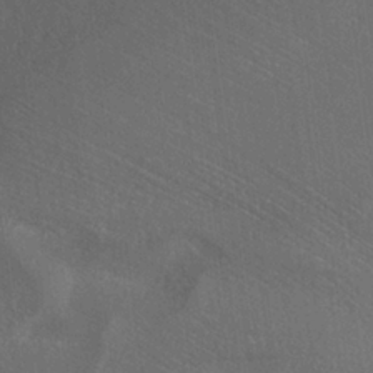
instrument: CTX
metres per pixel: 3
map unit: ANa
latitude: -36.8786
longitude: 94.6896
